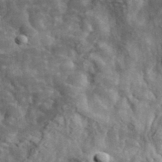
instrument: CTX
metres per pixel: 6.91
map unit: lHvf
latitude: 37.3104
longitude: -88.0444
